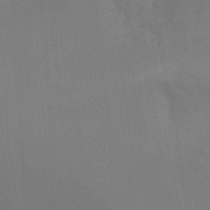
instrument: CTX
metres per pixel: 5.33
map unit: Nhu
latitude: -7.0297
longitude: -89.7072
